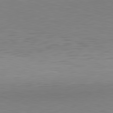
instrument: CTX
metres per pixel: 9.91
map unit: Hpe
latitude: -82.2172
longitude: 11.6722
